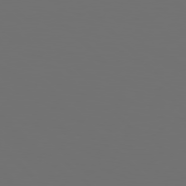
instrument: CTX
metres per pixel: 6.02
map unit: Hpe
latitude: 77.0269
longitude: -164.6868
